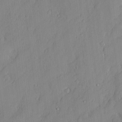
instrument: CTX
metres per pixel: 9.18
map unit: eHh
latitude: 4.1767
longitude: -76.1766
